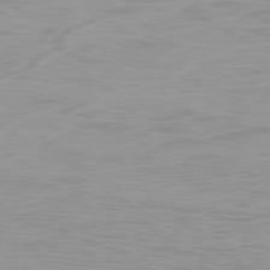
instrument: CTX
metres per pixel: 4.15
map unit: Ap
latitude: -79.4643
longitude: -74.2145
